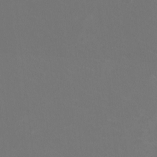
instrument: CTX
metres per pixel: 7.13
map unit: HNhu
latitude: 0.8191
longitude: -1.8394
